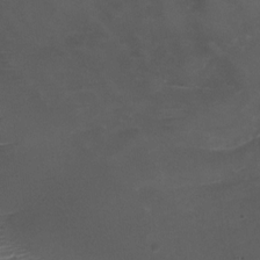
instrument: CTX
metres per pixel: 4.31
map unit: Nhu
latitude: -27.0864
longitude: -73.0081
